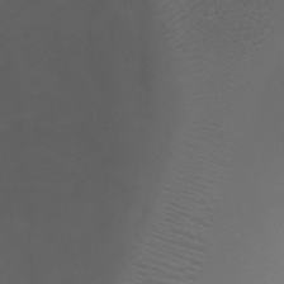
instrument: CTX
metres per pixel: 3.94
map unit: Ht
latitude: 0.9702
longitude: -20.5357
